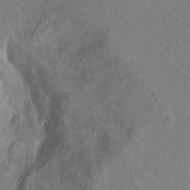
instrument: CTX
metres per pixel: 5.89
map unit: Ht
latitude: 9.4993
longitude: -33.1403
